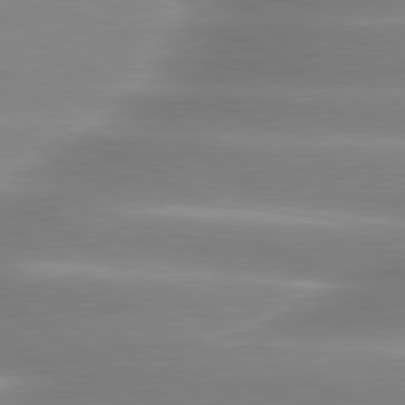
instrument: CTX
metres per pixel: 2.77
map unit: lApd
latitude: 80.1200
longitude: -137.0459
